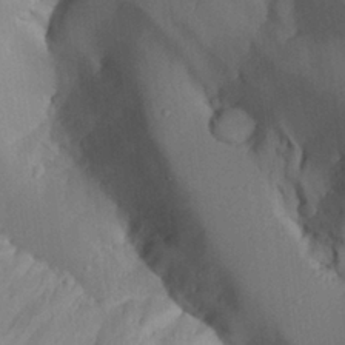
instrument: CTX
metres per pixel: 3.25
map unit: Aa
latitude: 25.7449
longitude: -128.5923
